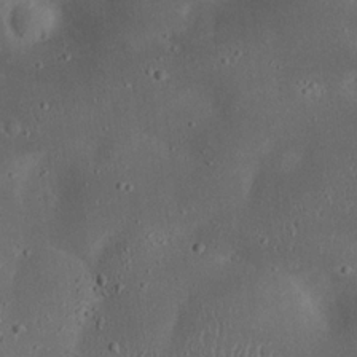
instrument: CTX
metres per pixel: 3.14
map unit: eHh
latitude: 23.5371
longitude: -70.4412
